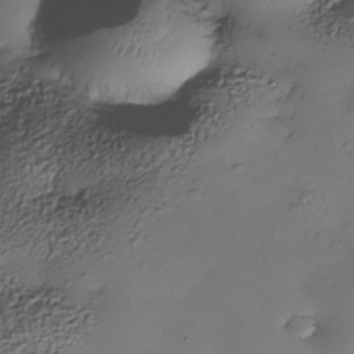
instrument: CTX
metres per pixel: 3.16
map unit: Nhe
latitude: -34.3873
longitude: -142.7624
